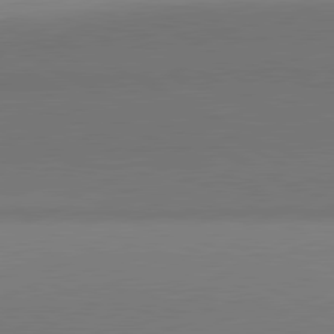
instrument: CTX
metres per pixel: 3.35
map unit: lApd
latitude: 81.3293
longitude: 146.2928
